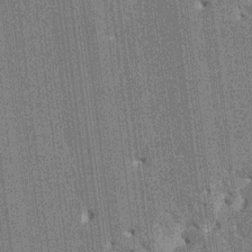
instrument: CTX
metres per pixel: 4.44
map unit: HNhu
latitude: 5.8205
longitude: -5.7827
